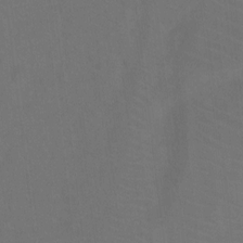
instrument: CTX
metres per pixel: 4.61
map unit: Ht
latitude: 2.0822
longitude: -33.8205
